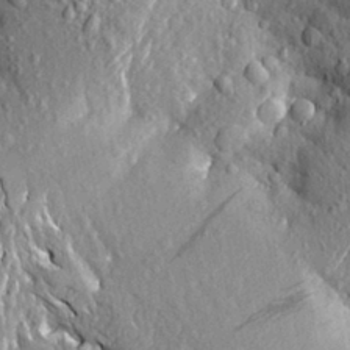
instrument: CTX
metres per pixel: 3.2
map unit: Aa
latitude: 20.3845
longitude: -149.8772
